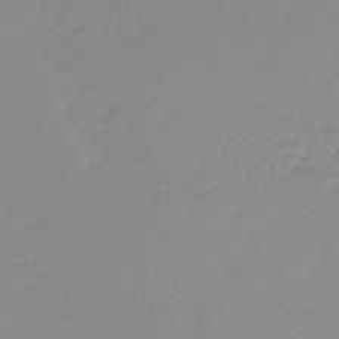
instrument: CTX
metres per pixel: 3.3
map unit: lHb
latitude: -44.1984
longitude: 60.0283
